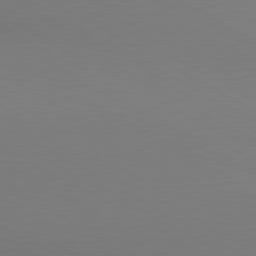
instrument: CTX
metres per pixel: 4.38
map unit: lApd
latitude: 80.4979
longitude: 139.5966
